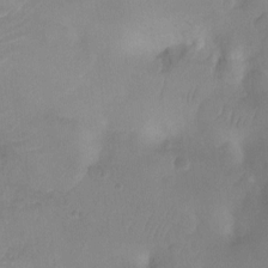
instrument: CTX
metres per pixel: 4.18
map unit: Ht
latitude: -9.6155
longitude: -34.4979
